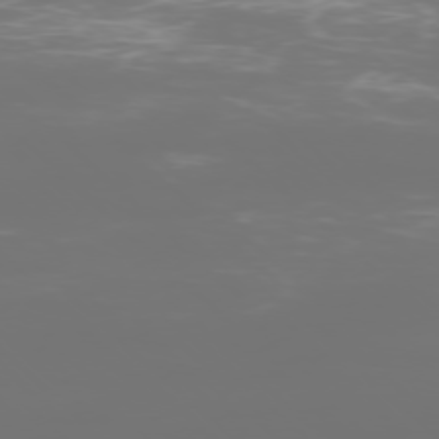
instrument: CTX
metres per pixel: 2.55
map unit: Ap
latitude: -77.7100
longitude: -61.9528
